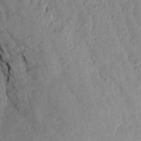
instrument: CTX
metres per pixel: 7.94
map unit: Aa
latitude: 18.5356
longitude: -146.5924
